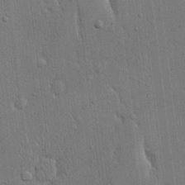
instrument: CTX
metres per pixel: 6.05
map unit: eHh
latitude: 15.4049
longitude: -68.9514
